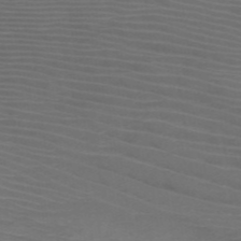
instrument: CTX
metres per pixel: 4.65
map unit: HNb
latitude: -49.0298
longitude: -45.5749
